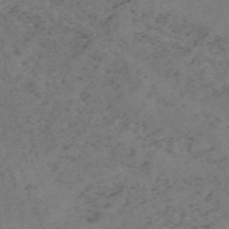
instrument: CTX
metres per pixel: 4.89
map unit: HNb
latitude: -55.1431
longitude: -48.0255
